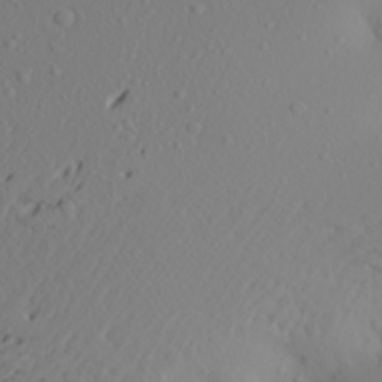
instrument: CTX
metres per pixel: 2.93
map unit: Aa
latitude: 21.2537
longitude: -145.9339
